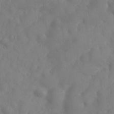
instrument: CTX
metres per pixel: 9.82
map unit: Nhu
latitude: 25.3481
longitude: -61.7827
